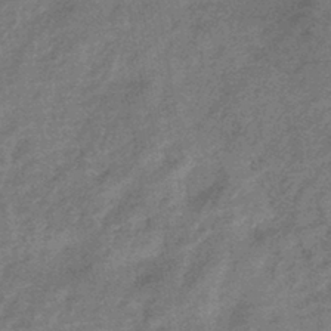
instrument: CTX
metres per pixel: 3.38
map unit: eHb
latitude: -42.5762
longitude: 84.0094
